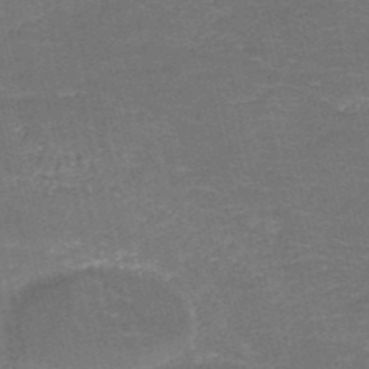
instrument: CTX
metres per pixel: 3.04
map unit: HNb
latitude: -50.9731
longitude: -48.7624
